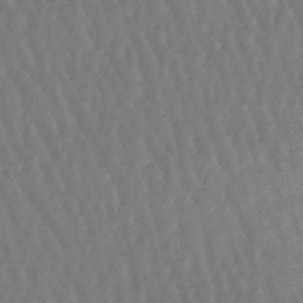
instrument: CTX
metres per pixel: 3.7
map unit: lHb
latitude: -47.1998
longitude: 61.9745
